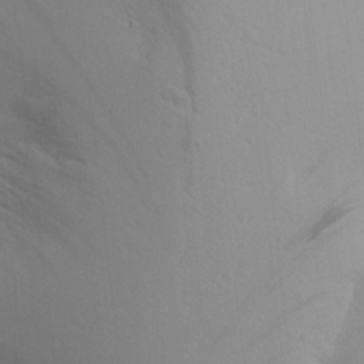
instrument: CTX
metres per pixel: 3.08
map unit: Aa
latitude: 18.1577
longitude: -142.0444
